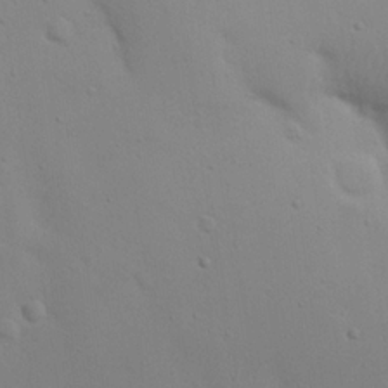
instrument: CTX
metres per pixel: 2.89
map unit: Nhu
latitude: 19.3670
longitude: -72.2334
